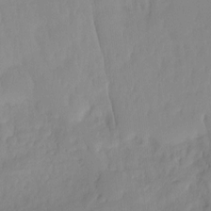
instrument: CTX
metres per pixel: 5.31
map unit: Ht
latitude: -14.3118
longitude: -52.0822
